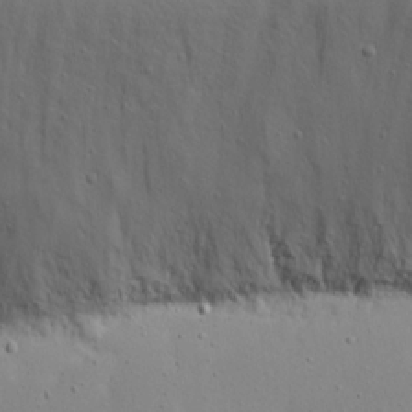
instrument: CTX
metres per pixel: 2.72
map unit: eHh
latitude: 17.5938
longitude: -71.3481
